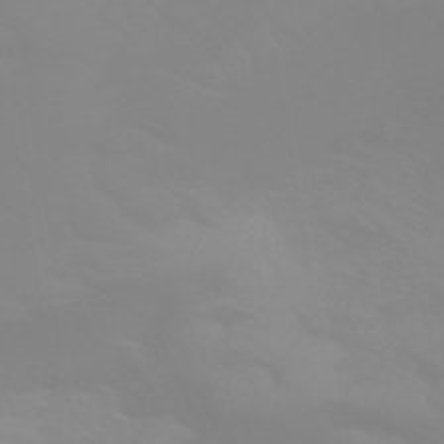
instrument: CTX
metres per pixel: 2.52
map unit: HNhu
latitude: -44.3306
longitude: 90.1984
